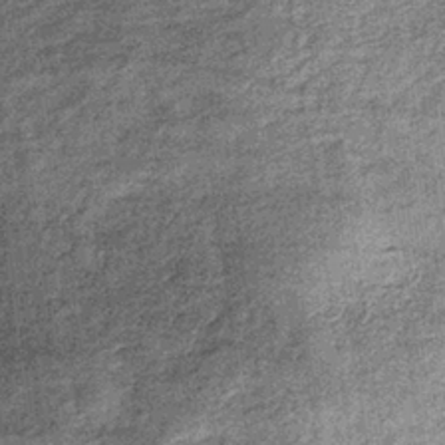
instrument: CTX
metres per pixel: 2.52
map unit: lHb
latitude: -36.8597
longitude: 66.2740
